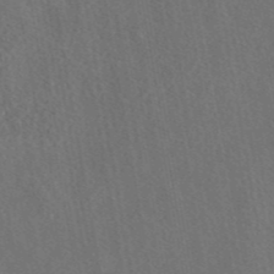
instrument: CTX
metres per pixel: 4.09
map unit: eAb
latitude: 43.9150
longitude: 114.5385
